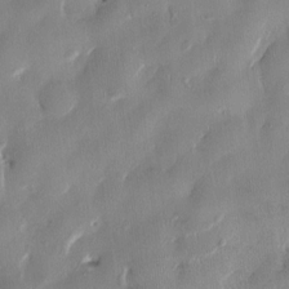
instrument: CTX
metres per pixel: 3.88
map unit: HNhu
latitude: 0.8947
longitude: -4.8380
